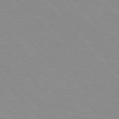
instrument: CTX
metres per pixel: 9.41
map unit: Hpe
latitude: 76.1766
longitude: -155.5938
